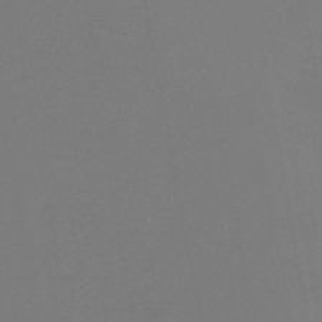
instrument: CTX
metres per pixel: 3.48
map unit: HNb
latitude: -46.7463
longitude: 56.8219
